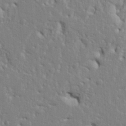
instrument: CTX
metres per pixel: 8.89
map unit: Ht
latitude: 8.6491
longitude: -77.0269
